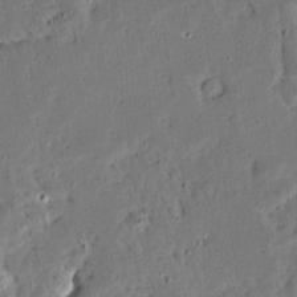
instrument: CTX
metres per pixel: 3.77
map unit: Ave
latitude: 14.1389
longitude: -138.8191
